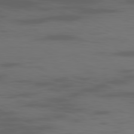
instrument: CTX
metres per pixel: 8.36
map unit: Ap
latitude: -80.9731
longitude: -62.0822
